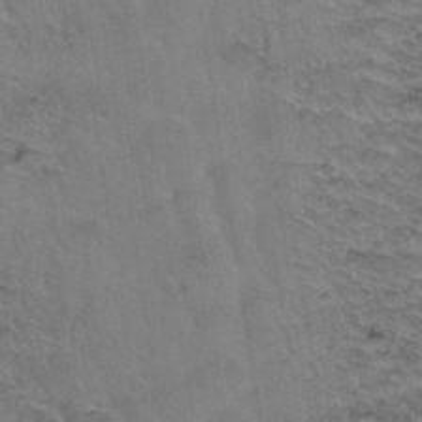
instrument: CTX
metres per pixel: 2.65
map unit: Hto
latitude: 37.3671
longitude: -46.2523
